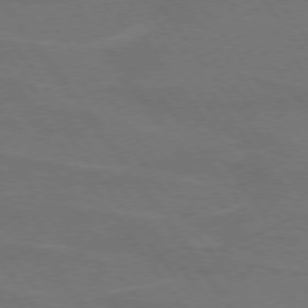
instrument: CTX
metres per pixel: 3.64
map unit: lApd
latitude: 74.7246
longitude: -57.1781
